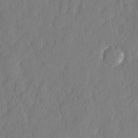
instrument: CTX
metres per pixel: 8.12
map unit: eHh
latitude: 3.8583
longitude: -77.4615
